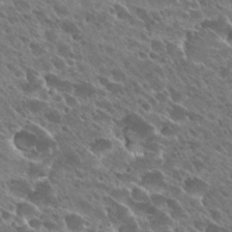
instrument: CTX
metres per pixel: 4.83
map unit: Hto
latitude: 27.7261
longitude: -41.5749
